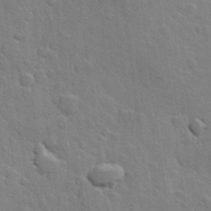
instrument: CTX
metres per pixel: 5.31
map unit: Hve
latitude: 23.8205
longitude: 148.5763
